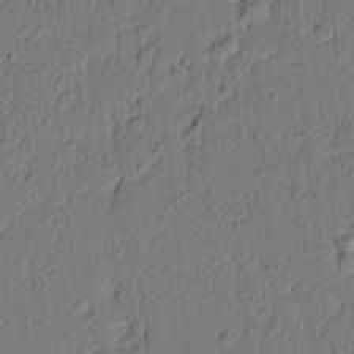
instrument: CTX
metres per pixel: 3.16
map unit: lAvf
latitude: 5.1214
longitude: 165.5966
